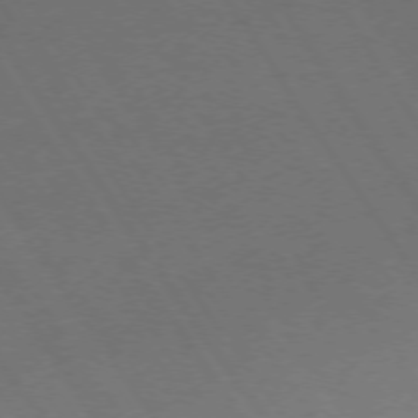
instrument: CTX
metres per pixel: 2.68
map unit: Ap
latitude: -75.7667
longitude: -65.5749
